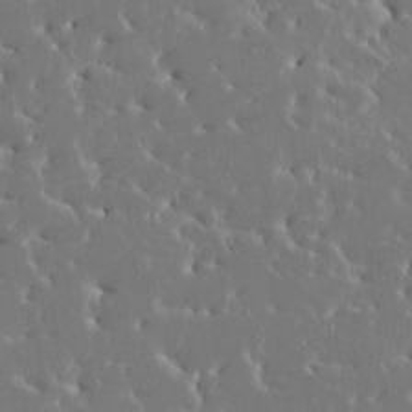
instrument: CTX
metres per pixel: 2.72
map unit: HNhu
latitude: 6.5357
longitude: -4.8191
